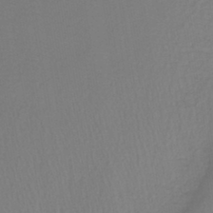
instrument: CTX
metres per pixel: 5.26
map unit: lHb
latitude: -41.3698
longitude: 64.1417
